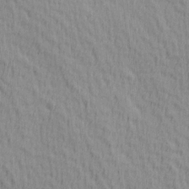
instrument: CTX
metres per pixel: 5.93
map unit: Hve
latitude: 1.8016
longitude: -124.5923
